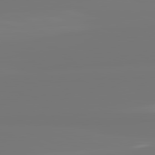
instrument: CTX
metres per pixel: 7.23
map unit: lApd
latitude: 81.9150
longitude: -176.5734
